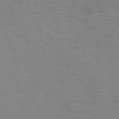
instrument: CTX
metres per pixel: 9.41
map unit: HNb
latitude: -46.6140
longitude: -46.5168
